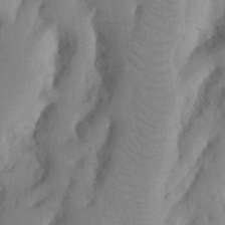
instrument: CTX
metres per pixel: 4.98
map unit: Nhu
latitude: 19.9339
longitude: -74.1200
